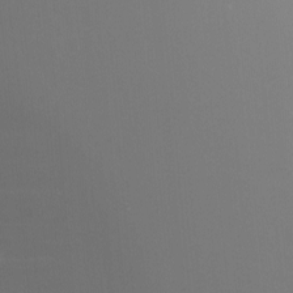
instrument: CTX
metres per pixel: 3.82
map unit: Nhu
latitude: -5.2187
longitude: -90.1956
